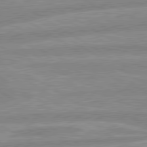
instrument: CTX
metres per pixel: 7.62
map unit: lApd
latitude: 80.1578
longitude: -165.2159
